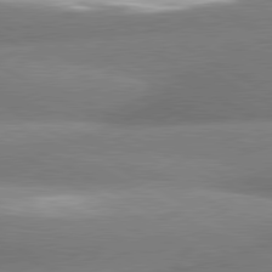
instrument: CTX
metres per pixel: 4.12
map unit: lApd
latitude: 80.6301
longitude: -163.1781
